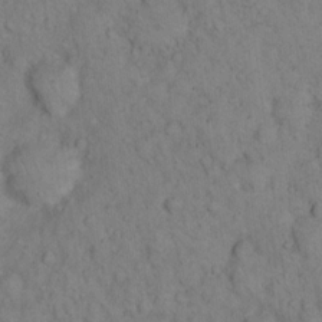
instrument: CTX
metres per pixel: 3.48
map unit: eHh
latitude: 16.3278
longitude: -63.3860
